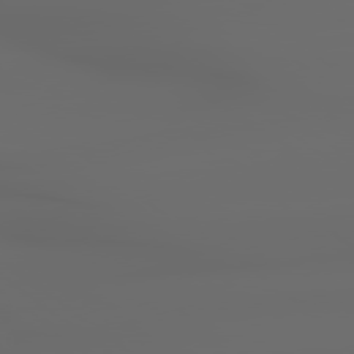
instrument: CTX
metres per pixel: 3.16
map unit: lApd
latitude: 79.0648
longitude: -137.9906
